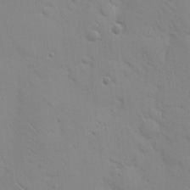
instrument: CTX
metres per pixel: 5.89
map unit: Nhu
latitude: 16.8380
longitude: -78.4790
